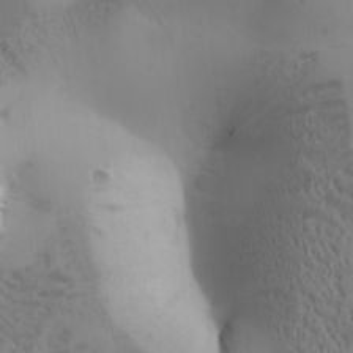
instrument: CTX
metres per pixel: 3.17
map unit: Ave
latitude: -7.6155
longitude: -119.3481
